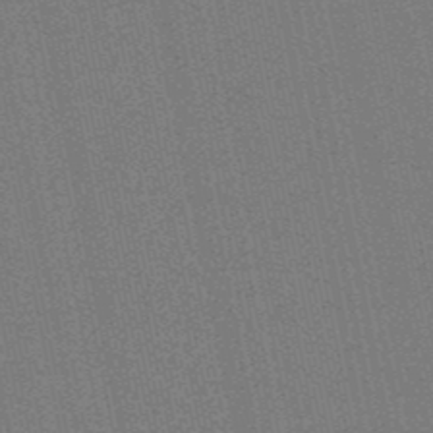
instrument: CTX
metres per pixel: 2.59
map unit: eHb
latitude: -50.1417
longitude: 79.1809
